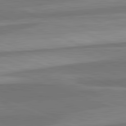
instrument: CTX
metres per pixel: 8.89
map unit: lApd
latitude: 82.5167
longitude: 137.6155
